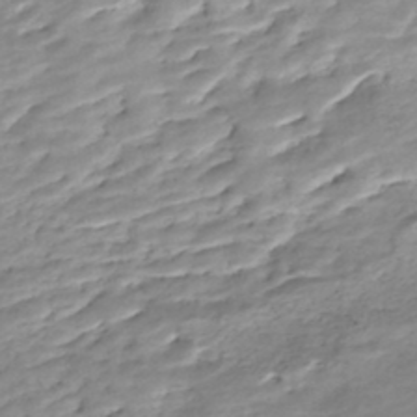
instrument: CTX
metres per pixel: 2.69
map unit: Nhe
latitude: -48.0283
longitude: -172.4789
